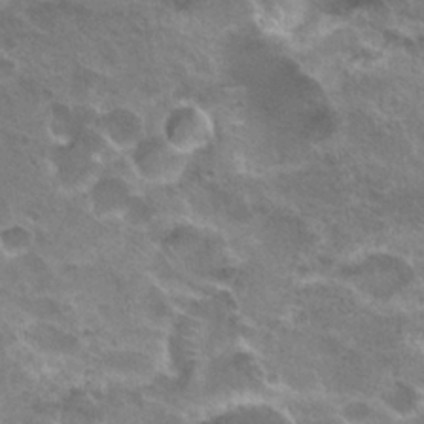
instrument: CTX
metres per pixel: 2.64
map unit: Hto
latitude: 24.4601
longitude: -38.7435
